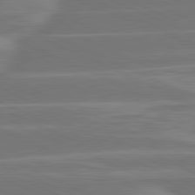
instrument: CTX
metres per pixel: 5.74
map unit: lApd
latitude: 81.4237
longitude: -130.8947
